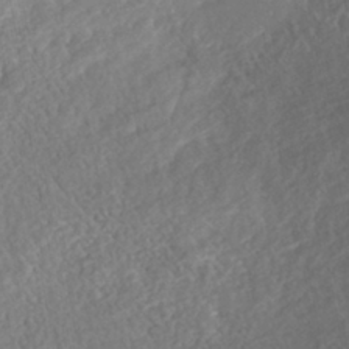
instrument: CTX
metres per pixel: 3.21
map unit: Nhe
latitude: -40.7085
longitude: -110.3845
